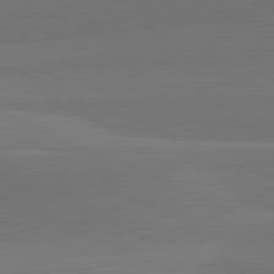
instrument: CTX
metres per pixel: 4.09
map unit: lApd
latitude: 82.1766
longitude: 151.5210
